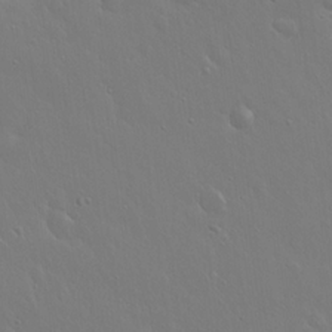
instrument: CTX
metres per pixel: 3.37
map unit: Hto
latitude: 17.7261
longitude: -56.4034
